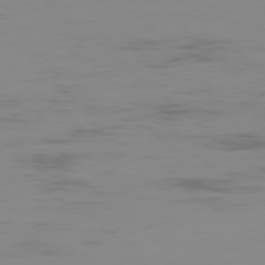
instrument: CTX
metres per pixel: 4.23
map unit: Hpe
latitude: -78.5762
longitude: 15.9178
